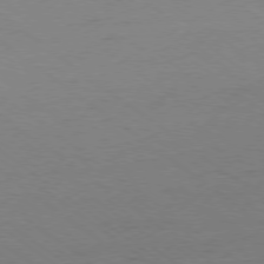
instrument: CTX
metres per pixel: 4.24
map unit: Ap
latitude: -78.5762
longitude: -94.9514
